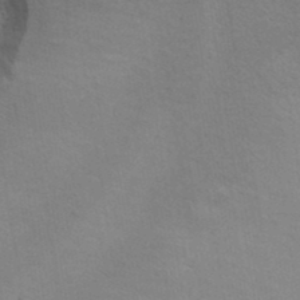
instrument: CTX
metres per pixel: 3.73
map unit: ANa
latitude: 39.4237
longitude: 20.1228
